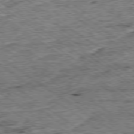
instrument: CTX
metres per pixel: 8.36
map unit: Ap
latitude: -79.1998
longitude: -87.3293
